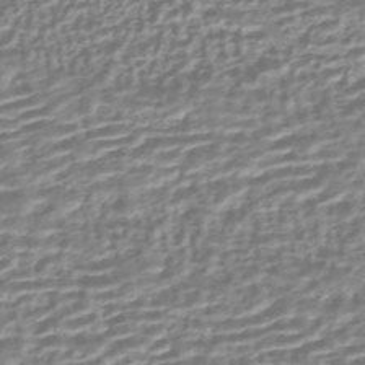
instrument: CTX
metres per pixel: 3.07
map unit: HNhu
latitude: -44.2551
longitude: 99.8044
